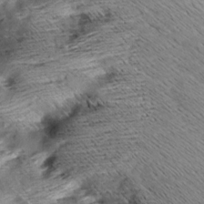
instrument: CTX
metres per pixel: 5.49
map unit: Aa
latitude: 9.3293
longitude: -140.5356
